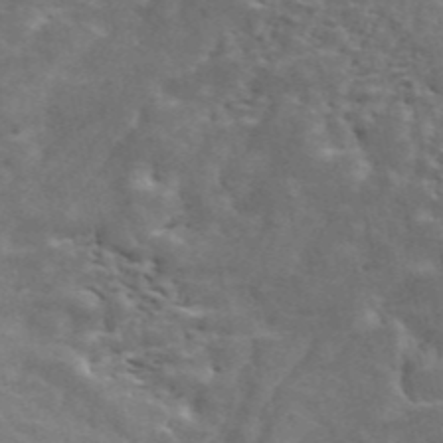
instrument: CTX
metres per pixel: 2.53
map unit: ANa
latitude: 45.8017
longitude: 37.8233
